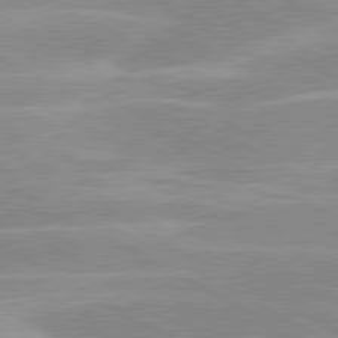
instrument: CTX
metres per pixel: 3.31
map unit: lApd
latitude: 80.3656
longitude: -124.2522
